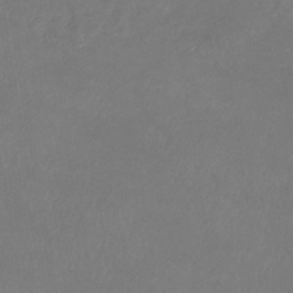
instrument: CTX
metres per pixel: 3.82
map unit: eHb
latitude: -38.9542
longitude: 75.7667
